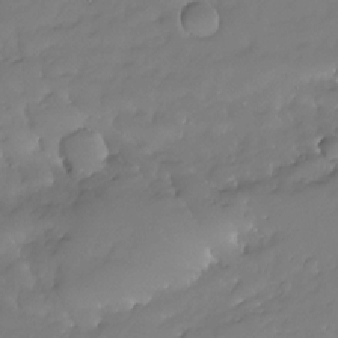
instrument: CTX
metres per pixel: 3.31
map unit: HNhu
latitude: -23.7100
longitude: 50.7085
